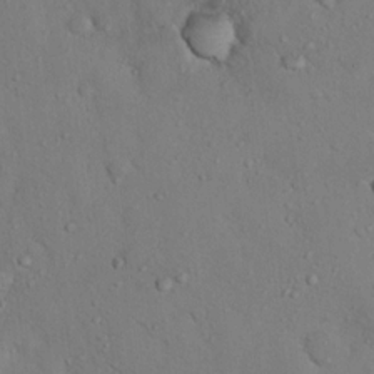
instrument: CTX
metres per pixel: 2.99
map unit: Nhu
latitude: 12.6869
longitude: -27.0459
